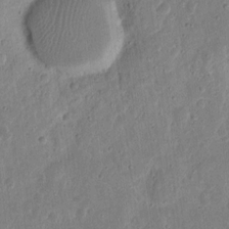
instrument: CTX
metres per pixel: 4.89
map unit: eHh
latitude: 11.1403
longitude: -73.3104
